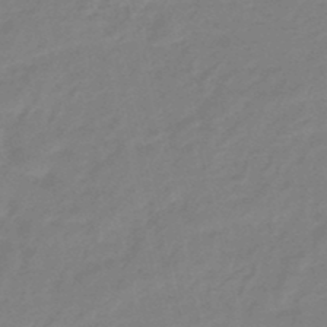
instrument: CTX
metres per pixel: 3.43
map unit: eHb
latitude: -46.6140
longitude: 86.7274
